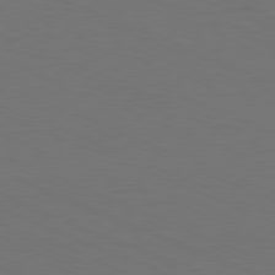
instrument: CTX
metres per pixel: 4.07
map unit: Hpe
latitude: -81.6722
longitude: 21.1809
